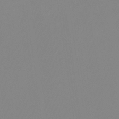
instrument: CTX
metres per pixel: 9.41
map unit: eHb
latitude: -29.9178
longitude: 70.5952
